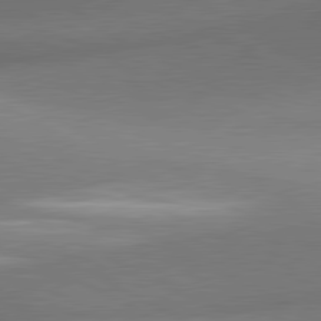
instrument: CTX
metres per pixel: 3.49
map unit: lApd
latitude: 81.2537
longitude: 135.6533
